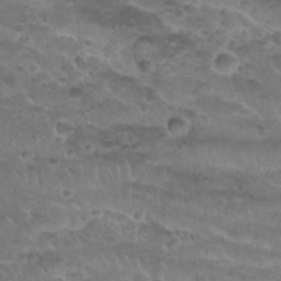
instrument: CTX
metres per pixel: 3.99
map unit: Nhu
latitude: 29.8016
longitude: -50.2900
